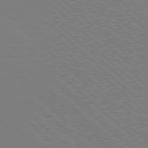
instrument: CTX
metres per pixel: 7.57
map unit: Hpe
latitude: 77.9339
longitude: -172.4034
